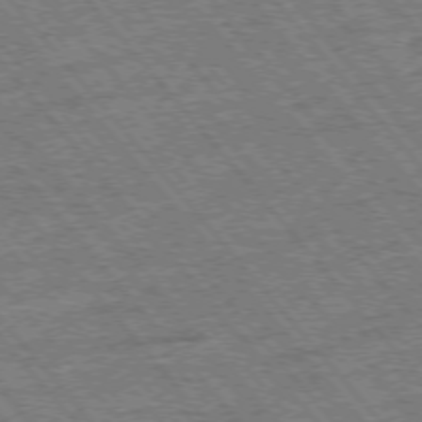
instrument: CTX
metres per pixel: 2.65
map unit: Hpe
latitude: -75.8990
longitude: -21.3293
